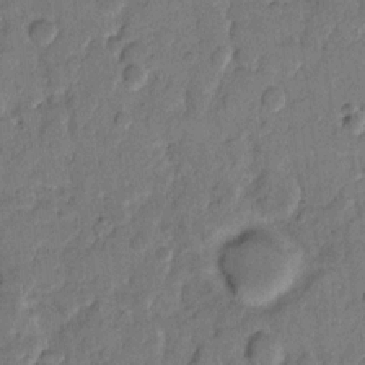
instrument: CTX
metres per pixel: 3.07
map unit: eHh
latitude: 10.5735
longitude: -65.4048
